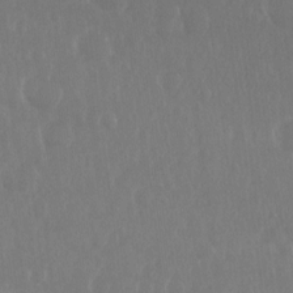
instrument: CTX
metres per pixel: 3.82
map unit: Hto
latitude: -8.2550
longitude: -45.3481
